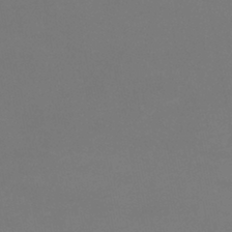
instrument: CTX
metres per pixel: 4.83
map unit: eHb
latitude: -38.3118
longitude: 74.8786
